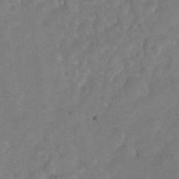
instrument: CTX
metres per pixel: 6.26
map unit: Hto
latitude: 3.0458
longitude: -35.8583
